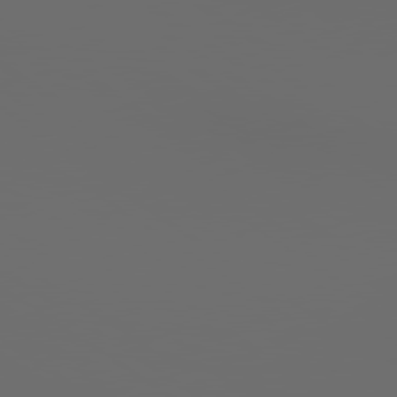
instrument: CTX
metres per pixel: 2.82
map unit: lApd
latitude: 79.8395
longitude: 164.2929
